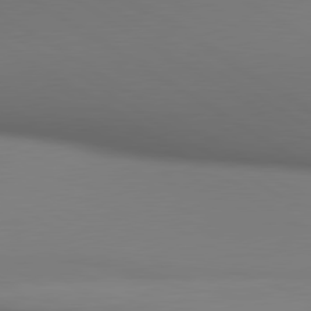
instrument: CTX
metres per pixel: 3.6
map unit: lApd
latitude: 80.5357
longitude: 138.3118
